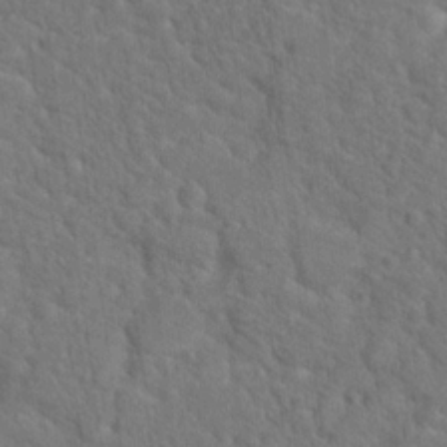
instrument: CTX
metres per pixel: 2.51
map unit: Hto
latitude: 19.1781
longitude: -35.2537
